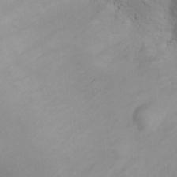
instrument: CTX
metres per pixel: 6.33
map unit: Nhu
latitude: 13.8583
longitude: -28.2711
